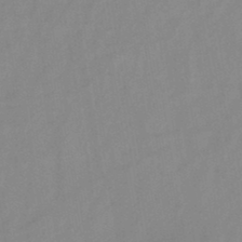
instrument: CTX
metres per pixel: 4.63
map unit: HNb
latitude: -45.4454
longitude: -39.1214
